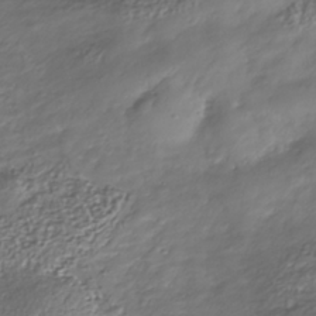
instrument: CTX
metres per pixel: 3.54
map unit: Nhu
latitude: -40.5385
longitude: -85.7072
